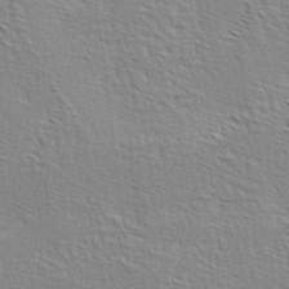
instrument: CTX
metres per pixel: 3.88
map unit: lAa
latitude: -4.1228
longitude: -121.7072
